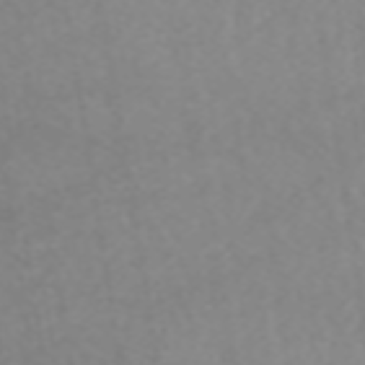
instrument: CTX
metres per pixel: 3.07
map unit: ANa
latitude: 43.2159
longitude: 28.2740
